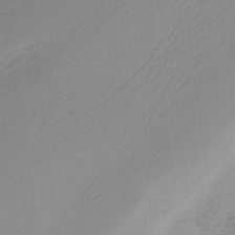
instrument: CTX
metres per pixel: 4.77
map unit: HNb
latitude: -36.7841
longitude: 55.6533
